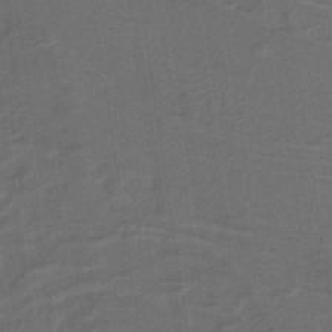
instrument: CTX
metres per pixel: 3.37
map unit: lHb
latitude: -39.4266
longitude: 54.9920
